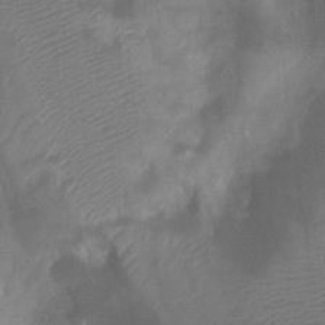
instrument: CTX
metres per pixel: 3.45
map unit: Htu
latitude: 2.3656
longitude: -21.6505
